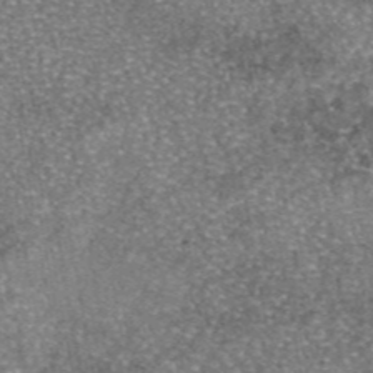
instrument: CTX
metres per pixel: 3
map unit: eAb
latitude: 46.3090
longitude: 103.5210
